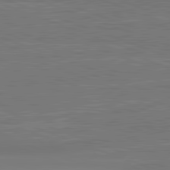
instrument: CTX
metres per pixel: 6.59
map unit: lApd
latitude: 82.6490
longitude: 175.0675
